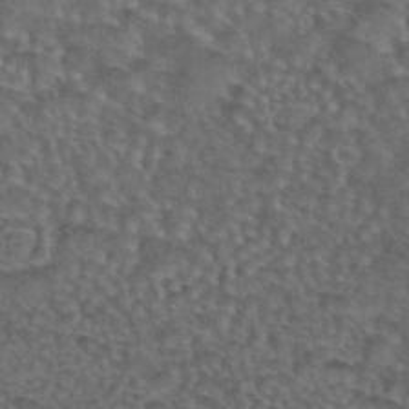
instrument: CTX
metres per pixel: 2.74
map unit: eAb
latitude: 43.7261
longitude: 104.5762
